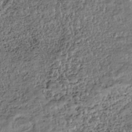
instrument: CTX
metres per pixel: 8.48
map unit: HNhu
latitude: -36.4818
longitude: 33.6911
